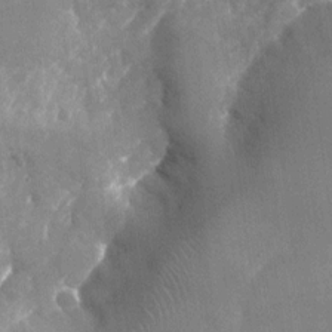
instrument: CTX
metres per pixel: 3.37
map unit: Nhu
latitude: -25.0675
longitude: -69.1970
